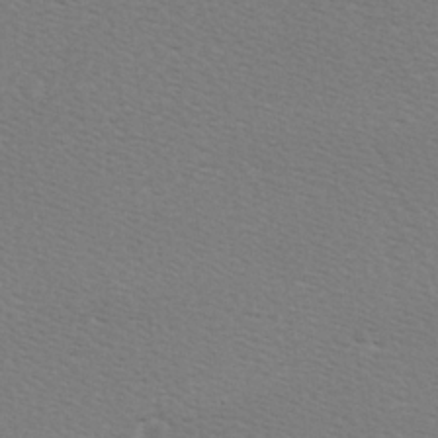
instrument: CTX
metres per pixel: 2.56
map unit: Hve
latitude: 2.5734
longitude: -125.1592
